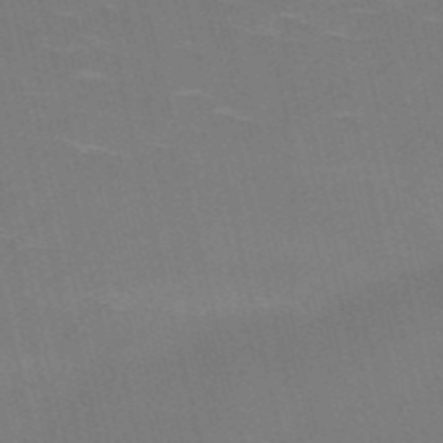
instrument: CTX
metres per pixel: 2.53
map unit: HNb
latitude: -51.6722
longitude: -44.9325
